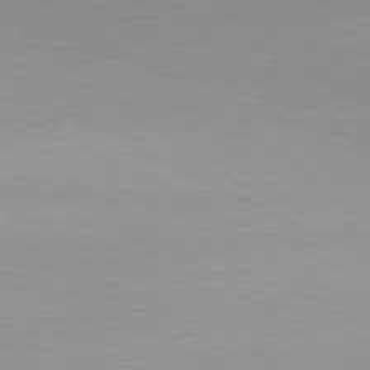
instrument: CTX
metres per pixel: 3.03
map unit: lApd
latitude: 79.9528
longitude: -128.2711
